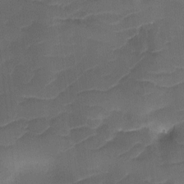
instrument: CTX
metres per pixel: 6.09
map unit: Ave
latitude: -9.4076
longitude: -122.8947
